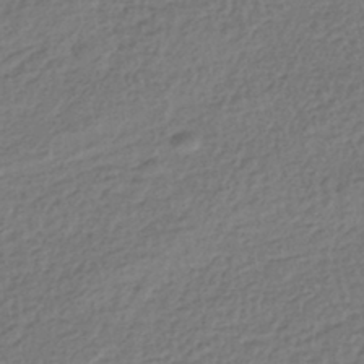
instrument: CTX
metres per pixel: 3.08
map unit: HNhu
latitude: -43.5210
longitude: 97.7100
